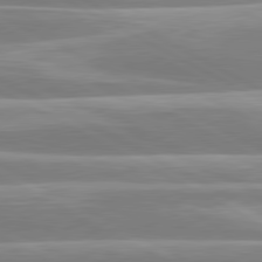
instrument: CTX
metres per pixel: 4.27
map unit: lApd
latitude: 80.7813
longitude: -134.1200
